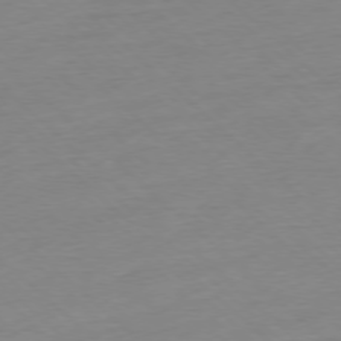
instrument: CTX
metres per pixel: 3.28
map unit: Ap
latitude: -77.4076
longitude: -97.2915
